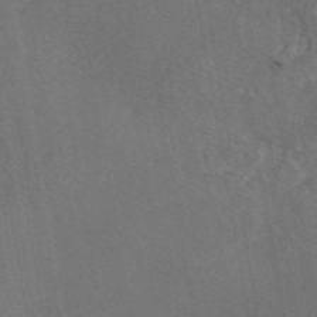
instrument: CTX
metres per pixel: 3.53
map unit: eAb
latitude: 46.5735
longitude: 109.0675
